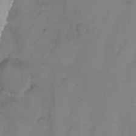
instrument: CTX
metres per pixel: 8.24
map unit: Ht
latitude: 2.2144
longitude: -35.4237
